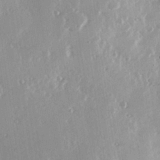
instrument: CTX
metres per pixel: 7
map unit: Hve
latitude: 26.4790
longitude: -93.7827
